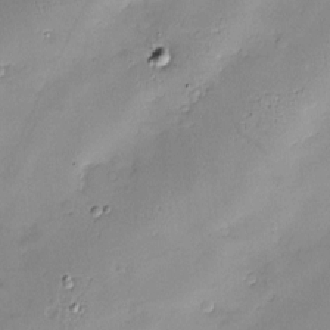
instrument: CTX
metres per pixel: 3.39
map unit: Nve
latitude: -8.9353
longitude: 174.4440
